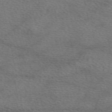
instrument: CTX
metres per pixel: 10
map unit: eAb
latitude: 50.1200
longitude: 111.0108
